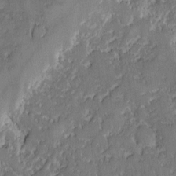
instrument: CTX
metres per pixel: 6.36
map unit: Ave
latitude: -9.2376
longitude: -116.3089
